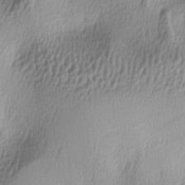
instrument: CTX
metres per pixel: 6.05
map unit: lAa
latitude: -5.5021
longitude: -123.2915
